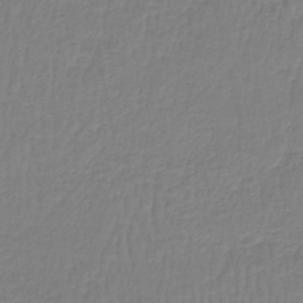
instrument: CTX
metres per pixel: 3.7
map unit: lHb
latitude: -41.4832
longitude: 61.1053
